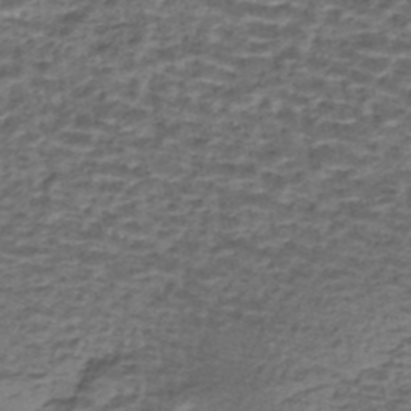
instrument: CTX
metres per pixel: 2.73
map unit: eHh
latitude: -43.2375
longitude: 119.8422
